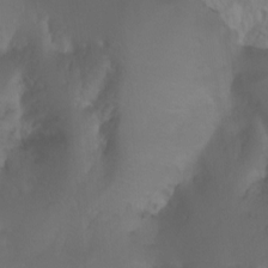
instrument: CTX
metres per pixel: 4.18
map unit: Nhu
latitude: -6.0283
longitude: -69.4426
